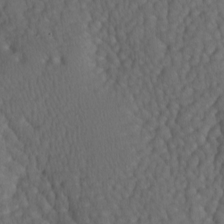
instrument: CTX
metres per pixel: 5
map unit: lAa
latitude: -6.9919
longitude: -126.3845
